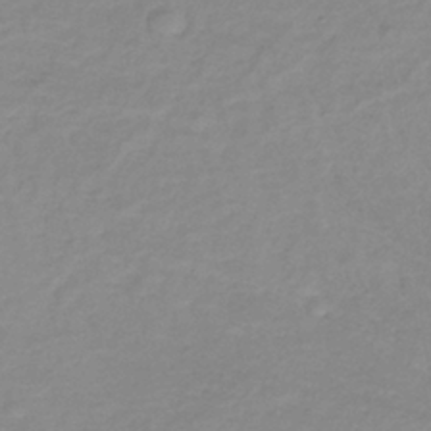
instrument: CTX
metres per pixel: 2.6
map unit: lHb
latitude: -36.4062
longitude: 73.3698
